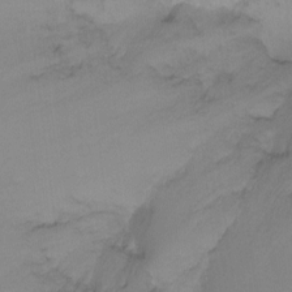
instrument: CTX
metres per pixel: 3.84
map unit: Ht
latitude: -8.8597
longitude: -37.8584
